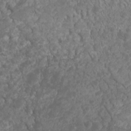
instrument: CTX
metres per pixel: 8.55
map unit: Nhu
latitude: 6.2334
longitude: -18.7246
